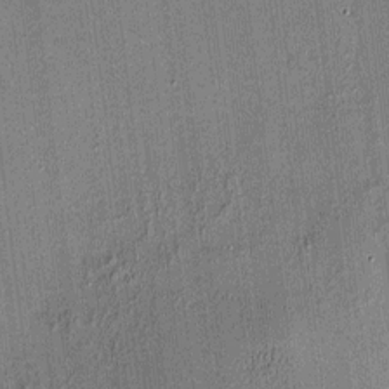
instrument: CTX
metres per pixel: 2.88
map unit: HNhu
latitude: 7.5938
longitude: 13.5777
